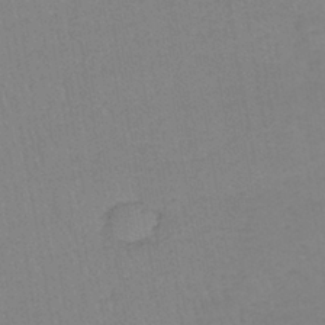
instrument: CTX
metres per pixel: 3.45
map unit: lHb
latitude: -40.3873
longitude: 67.9556
